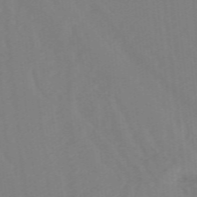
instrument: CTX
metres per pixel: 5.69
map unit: lHb
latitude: -48.4629
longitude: 83.7289
